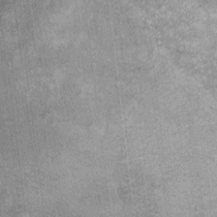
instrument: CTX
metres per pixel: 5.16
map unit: Ht
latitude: 8.1956
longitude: -37.0647
